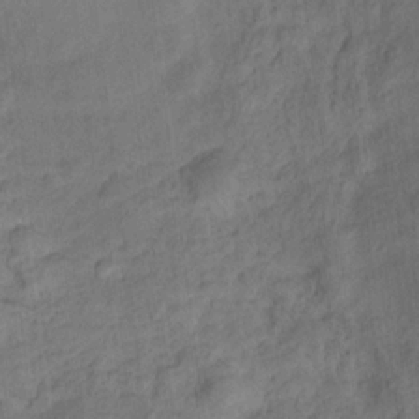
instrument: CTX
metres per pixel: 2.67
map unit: Ht
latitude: 14.2145
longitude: -40.3278
